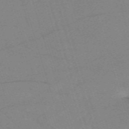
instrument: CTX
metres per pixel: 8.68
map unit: eHh
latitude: -62.1039
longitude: 54.4251
